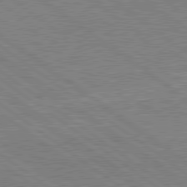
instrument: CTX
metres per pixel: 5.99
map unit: lApd
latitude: 79.5560
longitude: 166.9542
